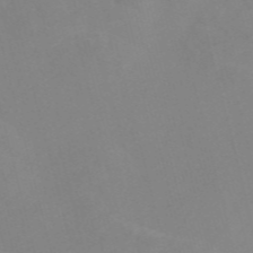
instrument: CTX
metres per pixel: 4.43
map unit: Nve
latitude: -56.9164
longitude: 53.3698
